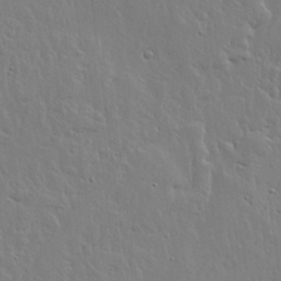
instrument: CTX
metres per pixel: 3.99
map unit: lHvf
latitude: 17.3671
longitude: -116.8947
